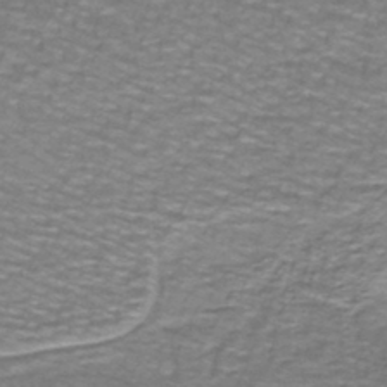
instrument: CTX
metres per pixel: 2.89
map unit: lHb
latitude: -42.7274
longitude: 55.5021
